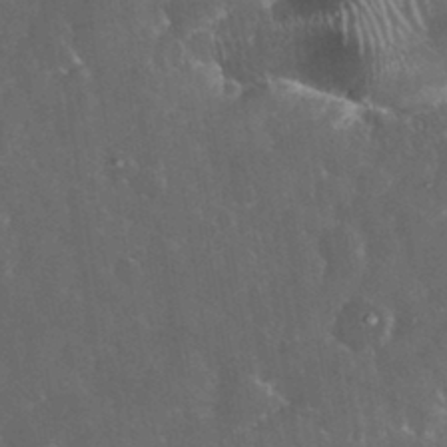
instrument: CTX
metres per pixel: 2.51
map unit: eHh
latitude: 33.4426
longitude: -62.7247
